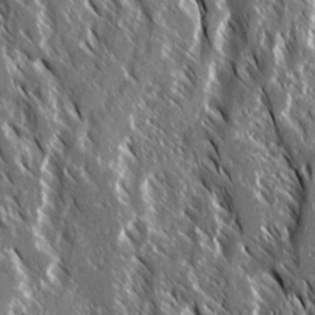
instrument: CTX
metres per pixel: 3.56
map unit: Ave
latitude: 14.9892
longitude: -133.8205
